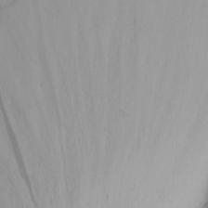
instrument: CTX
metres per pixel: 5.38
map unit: Nhu
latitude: -3.0486
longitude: -72.9892
